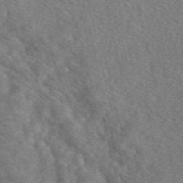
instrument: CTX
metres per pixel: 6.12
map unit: eAb
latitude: 49.8961
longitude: 111.9178
